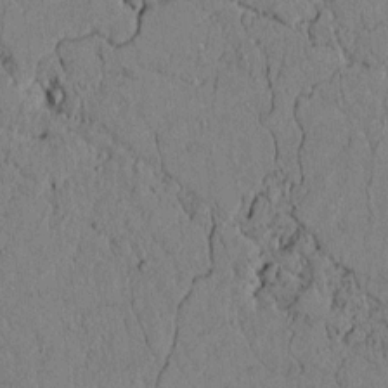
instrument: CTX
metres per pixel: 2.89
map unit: lAvf
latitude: 5.1592
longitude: 166.4818
